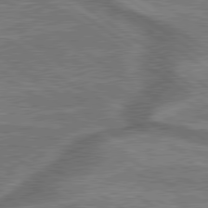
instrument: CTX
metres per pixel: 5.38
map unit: lApd
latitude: 79.8206
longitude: 173.5777
